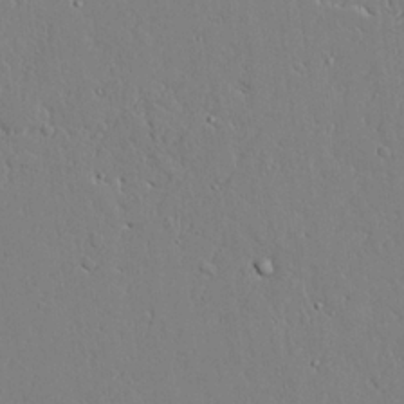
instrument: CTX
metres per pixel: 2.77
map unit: lAvf
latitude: 24.6679
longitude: -110.3279
